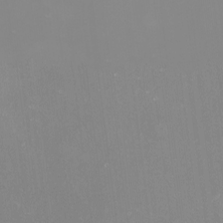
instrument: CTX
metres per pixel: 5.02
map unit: Nhu
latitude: -8.9164
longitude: -80.1200
